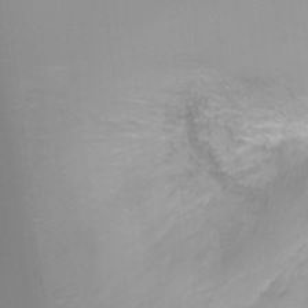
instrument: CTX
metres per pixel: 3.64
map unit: Ht
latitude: -4.4629
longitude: -29.0269
